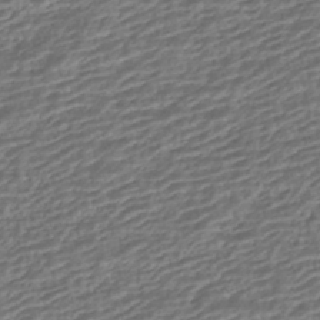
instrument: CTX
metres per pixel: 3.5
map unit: HNhu
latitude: -42.9541
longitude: 105.1809
